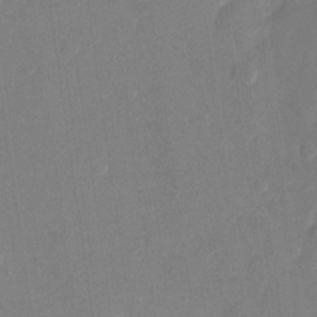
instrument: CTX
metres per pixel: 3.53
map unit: Nhu
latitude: -27.9556
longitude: -65.5749
